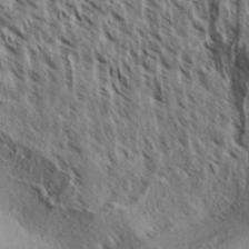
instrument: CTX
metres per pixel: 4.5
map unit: Aa
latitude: 32.2145
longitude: -137.8773
